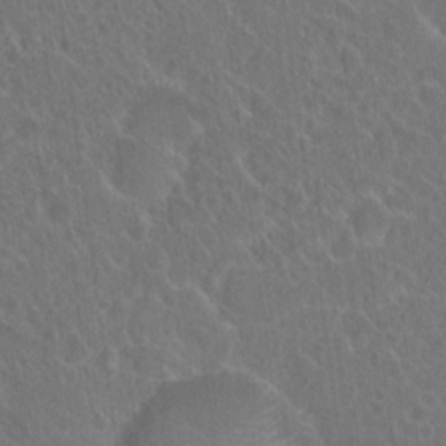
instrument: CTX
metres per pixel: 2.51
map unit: Hto
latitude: 18.9324
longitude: -40.1199
